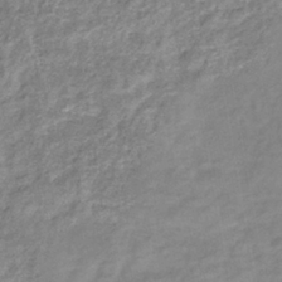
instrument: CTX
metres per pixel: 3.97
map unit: eHb
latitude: -37.6910
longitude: 76.3495
